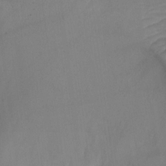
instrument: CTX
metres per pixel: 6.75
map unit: Ht
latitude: -0.1417
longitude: -35.6882
